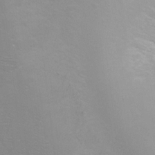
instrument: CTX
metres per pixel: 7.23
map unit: Ht
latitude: 1.8016
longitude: -35.8205
